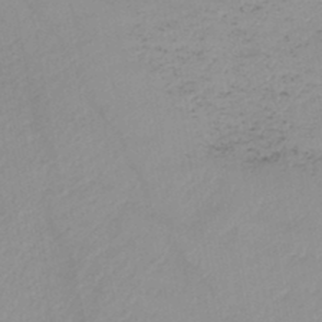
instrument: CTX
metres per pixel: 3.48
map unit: HNb
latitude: -44.7652
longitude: -42.9892
